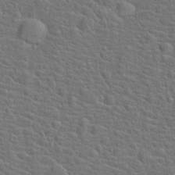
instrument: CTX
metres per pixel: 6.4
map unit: Hto
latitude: 18.9891
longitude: -43.2915
